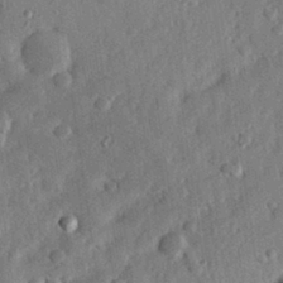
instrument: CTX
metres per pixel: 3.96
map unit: eHh
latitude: 28.7246
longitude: -74.4790
